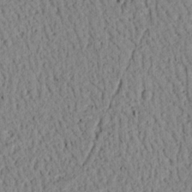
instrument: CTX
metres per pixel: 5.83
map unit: Ht
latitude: 13.3293
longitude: -74.4790
